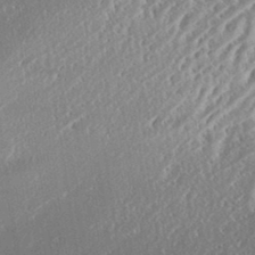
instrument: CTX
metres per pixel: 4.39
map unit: eHh
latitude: 34.9891
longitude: -132.9136
